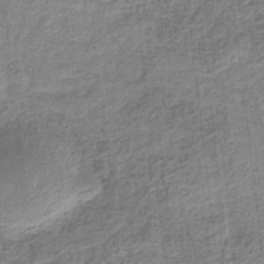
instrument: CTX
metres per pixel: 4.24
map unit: eHb
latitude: -35.8233
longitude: 79.8233
